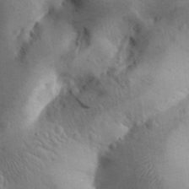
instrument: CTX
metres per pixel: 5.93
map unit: Aa
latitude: 29.5938
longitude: -144.8947
